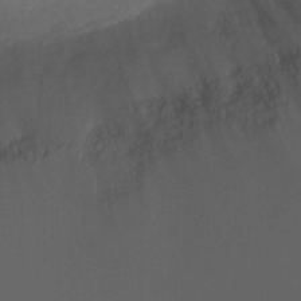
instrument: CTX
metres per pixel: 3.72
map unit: Ht
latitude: 1.3670
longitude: -21.4994
